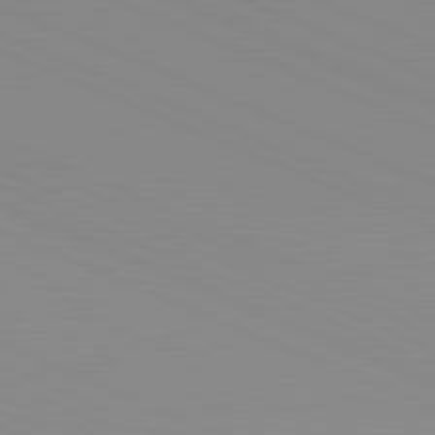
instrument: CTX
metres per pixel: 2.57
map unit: lApd
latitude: 81.7639
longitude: -168.6302
